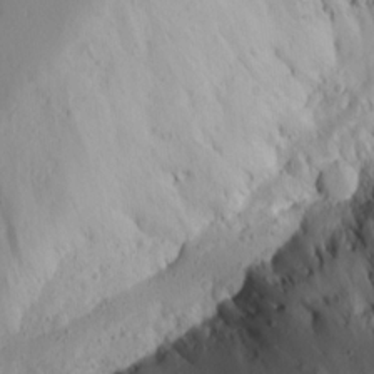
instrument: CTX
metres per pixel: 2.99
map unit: Aa
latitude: 14.8002
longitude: -140.6301
